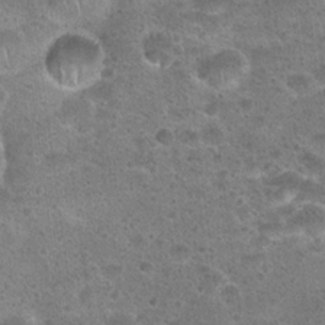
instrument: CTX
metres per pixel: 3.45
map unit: Hto
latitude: 22.9325
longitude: -49.4237
